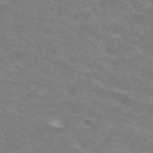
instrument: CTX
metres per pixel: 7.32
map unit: Hto
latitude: 30.4412
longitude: -47.7072
